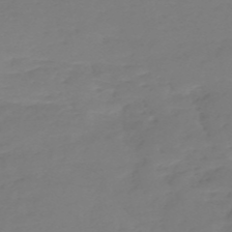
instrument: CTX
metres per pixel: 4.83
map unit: eHh
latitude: -55.1053
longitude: -91.6505
